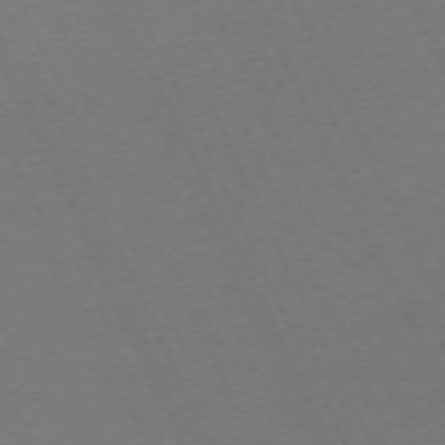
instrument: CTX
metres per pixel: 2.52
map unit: Hpe
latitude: -71.7289
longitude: 12.7274
